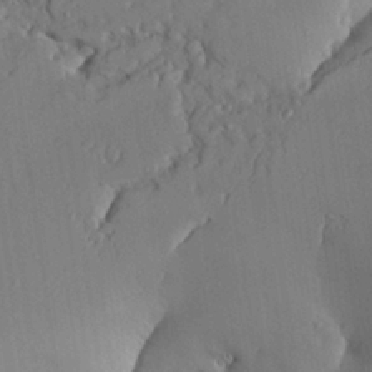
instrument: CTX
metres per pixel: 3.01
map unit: Aa
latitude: 24.1766
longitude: -128.4034
